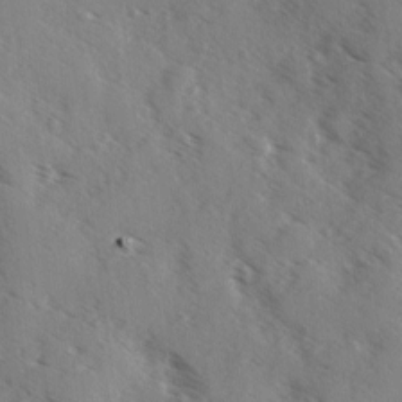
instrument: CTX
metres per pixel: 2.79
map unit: Ave
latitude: 0.9702
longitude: -110.9136
